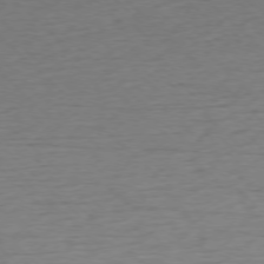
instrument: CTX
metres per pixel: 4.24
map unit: Ap
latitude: -75.6722
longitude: -77.9528
